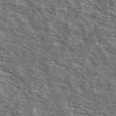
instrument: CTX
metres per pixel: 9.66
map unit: Ave
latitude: 39.1214
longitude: -109.8205
